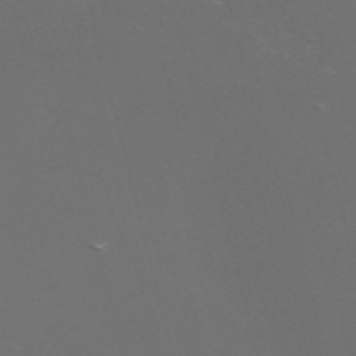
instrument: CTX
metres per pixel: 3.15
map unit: Nve
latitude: -57.5777
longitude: 52.6140
